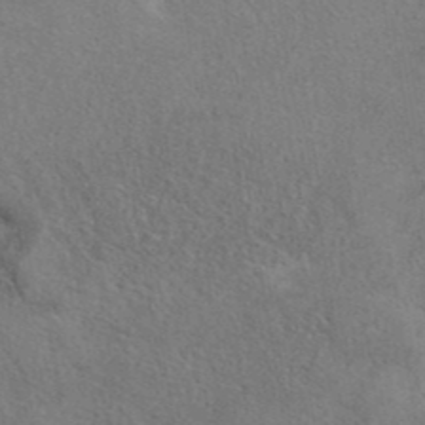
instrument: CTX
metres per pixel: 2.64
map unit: eAb
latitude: 40.8002
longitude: 106.1795
